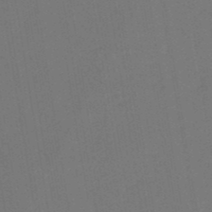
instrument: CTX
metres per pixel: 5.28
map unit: eHb
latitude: -49.5399
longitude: 84.4062
